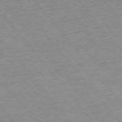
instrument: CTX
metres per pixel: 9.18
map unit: Ap
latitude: -75.6722
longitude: -88.1767
